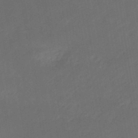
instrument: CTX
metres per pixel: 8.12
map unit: eHb
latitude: -47.6910
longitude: 85.2753
